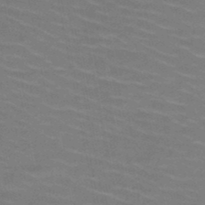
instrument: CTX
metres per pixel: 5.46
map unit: HNb
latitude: -49.6722
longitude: -48.4412
